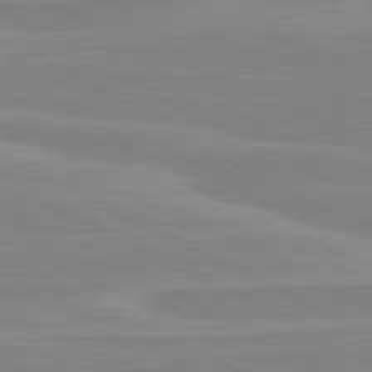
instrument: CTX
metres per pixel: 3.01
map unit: lApd
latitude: 80.8947
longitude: 170.3684
